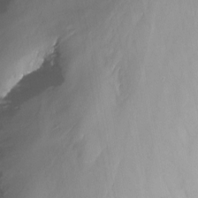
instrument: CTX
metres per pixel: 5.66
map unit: Nhu
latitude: -12.6896
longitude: -66.6868
